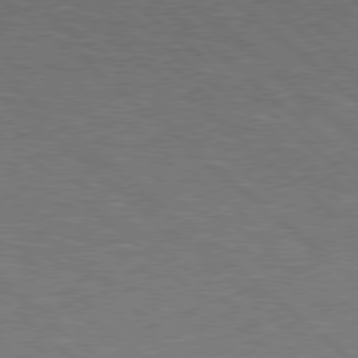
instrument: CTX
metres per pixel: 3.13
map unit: Hpe
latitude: 78.1200
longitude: -154.3845
